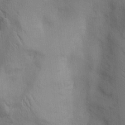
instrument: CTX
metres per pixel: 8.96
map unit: Htu
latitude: -3.9556
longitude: 156.8219
